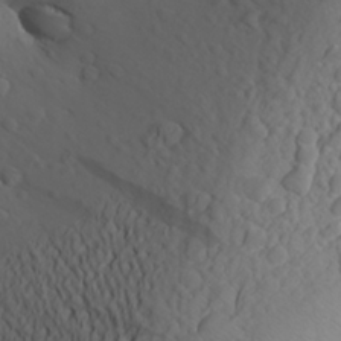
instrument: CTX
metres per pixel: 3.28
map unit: Aa
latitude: 26.8002
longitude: -144.7057
